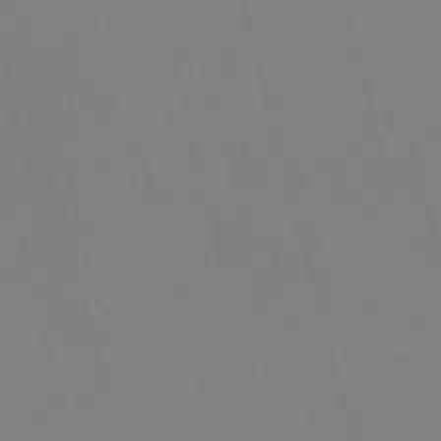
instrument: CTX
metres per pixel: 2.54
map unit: Nve
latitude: -58.2928
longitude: 62.1416
